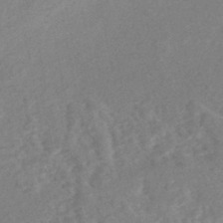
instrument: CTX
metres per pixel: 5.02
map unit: Nhe
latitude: -46.6707
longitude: -171.0458
